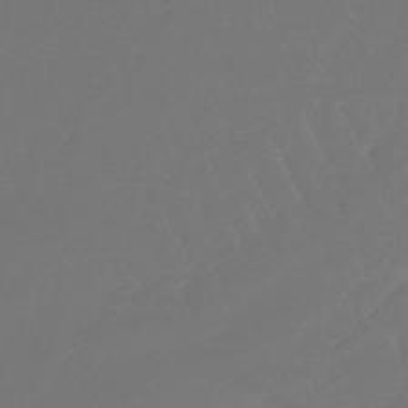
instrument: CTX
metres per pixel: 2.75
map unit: lHb
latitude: -43.8611
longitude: 77.8989
